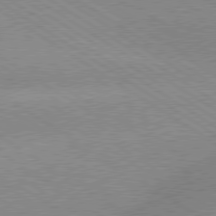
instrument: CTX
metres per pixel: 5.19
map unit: Hpe
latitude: 79.3860
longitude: -152.6680
